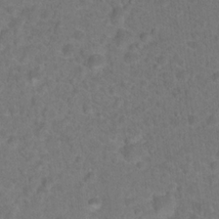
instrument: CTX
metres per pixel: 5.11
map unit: Hto
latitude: 17.9717
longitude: -40.6868
